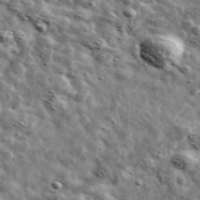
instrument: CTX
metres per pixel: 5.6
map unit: Ave
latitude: 42.5357
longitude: -107.4615
